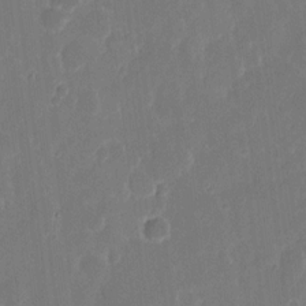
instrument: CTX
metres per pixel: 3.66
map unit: eHh
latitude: 12.0444
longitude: -72.5735
